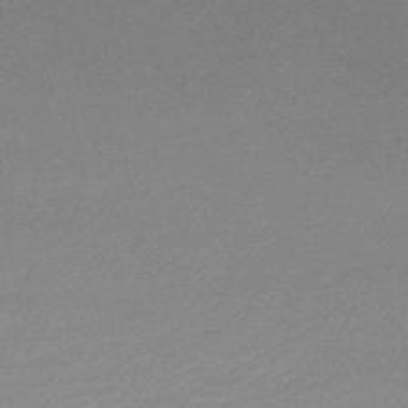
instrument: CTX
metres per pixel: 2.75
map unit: lHb
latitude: -48.2929
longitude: 66.4818
